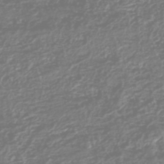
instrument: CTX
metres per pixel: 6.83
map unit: HNhu
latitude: -47.0486
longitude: 29.2565
